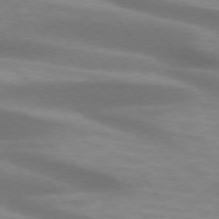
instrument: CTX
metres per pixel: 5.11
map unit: lApd
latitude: 74.8380
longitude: -49.9339
